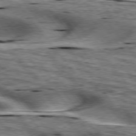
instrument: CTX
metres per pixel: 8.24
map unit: lApd
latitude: 76.5168
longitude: -60.5545
